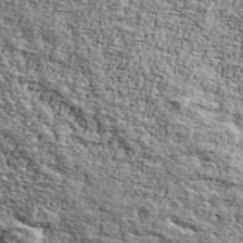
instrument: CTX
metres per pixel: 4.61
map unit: Ave
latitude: 42.6113
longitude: -110.0255
